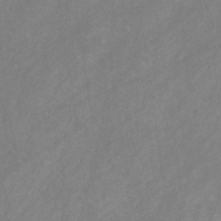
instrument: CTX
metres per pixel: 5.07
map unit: HNb
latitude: -31.1998
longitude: 63.1809
